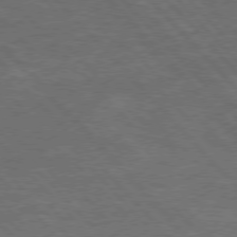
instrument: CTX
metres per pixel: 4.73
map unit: Hpe
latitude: 75.8961
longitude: -155.9906
